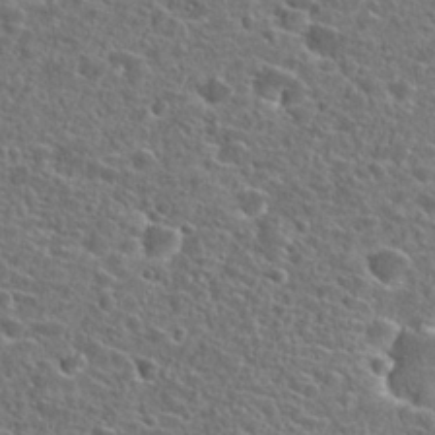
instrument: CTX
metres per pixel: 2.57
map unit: Hto
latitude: 25.0080
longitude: -46.8569
